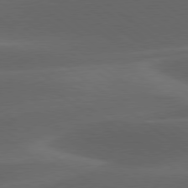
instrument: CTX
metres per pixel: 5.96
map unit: lApd
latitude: 79.0459
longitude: -48.7624
